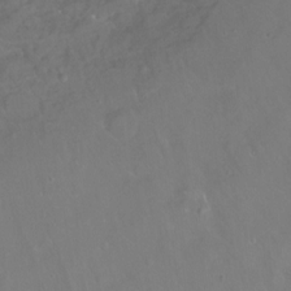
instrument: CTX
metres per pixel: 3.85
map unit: Hto
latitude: -14.2551
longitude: -43.0459
